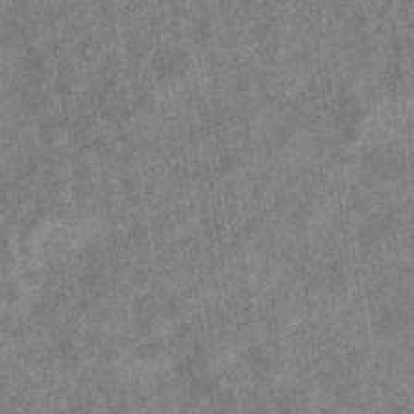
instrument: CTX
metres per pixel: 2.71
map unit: eHb
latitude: -35.4643
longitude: 76.7085
